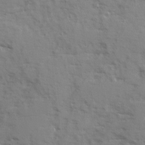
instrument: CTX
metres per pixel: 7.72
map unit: Ave
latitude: 12.7624
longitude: -101.8017
